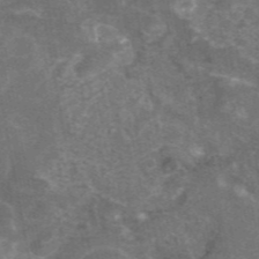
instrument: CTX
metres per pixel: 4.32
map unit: eAb
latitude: 45.8394
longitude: 119.6722
